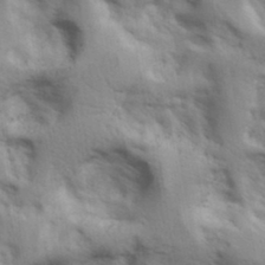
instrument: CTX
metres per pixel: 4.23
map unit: lAa
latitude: 18.1766
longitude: -138.8002
